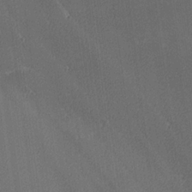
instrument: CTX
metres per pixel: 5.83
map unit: lHvf
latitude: 26.3089
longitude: 141.6722
